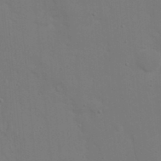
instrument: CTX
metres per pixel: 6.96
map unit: Nhu
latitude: 19.4048
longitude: -73.4049
